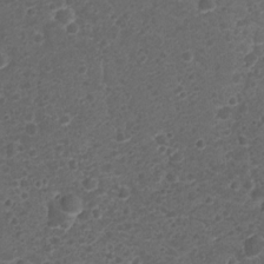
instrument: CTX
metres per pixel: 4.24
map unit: Nhu
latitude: 2.3278
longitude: -15.5749
